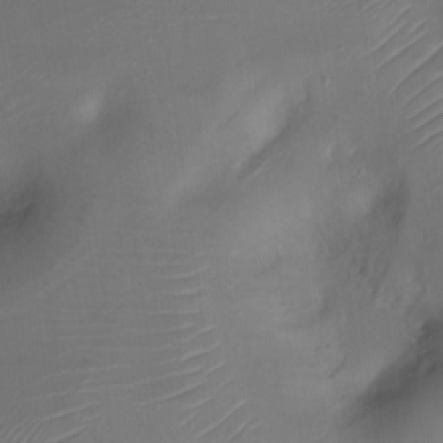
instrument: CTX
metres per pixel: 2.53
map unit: Ht
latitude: -16.5385
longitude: -41.7638
